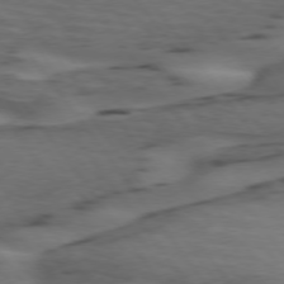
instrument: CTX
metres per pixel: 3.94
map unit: lApd
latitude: 74.6679
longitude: -70.7057
